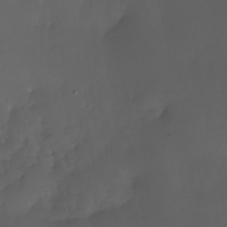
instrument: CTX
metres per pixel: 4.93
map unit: Nhu
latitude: -27.7477
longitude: -71.9150
